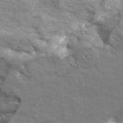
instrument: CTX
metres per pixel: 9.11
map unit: ANa
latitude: 41.7071
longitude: 16.1228
